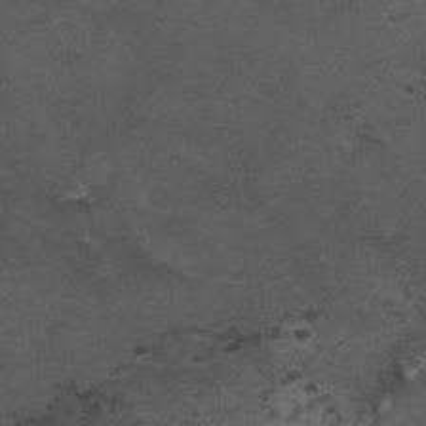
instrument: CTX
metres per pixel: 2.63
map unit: HNhu
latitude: 6.0255
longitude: 0.3307
